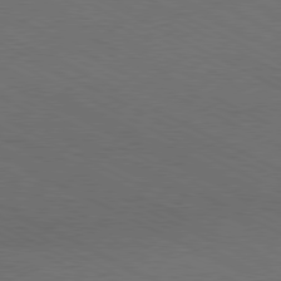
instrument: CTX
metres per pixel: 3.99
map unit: Hpe
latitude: -81.3510
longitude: 12.8408
